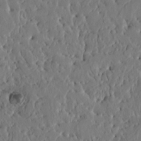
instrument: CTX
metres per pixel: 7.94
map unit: HNhu
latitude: 5.4615
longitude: -0.5357
